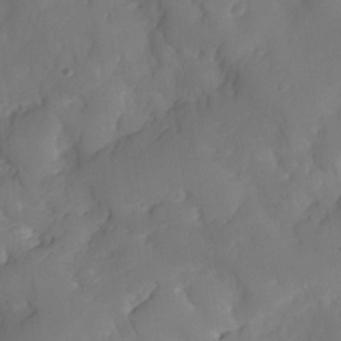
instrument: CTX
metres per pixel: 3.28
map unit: HNhu
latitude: -25.3321
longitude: 49.3699
